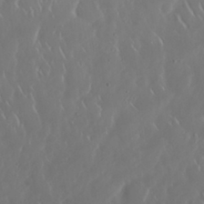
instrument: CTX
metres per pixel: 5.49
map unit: Nhu
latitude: 30.3657
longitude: -59.5749
